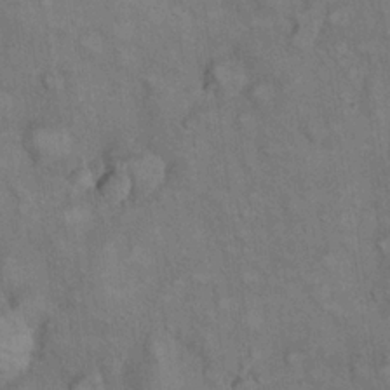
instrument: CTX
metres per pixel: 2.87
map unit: eHh
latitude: 22.2711
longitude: -61.3481
